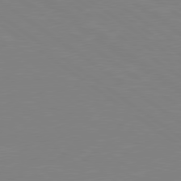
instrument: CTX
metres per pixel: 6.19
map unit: Hpe
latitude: 79.0648
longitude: -125.2159
